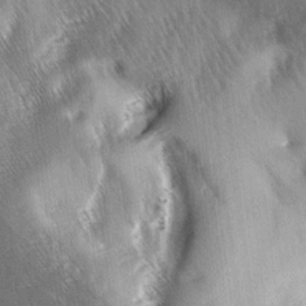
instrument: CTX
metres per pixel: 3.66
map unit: lAa
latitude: -5.8233
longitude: -127.1592
